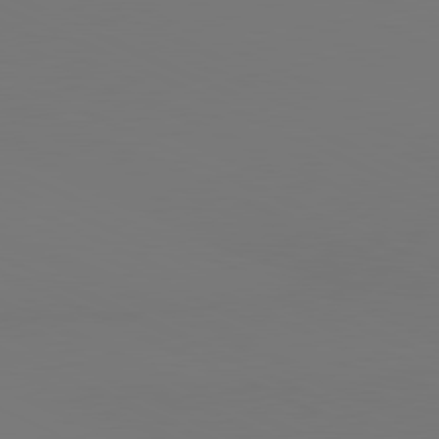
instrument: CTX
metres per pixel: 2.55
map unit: lApd
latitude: 81.0836
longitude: 147.7477
